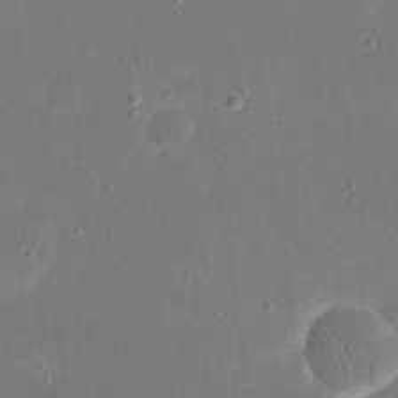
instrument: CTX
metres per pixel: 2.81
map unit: eHh
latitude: 19.6316
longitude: -69.0648
